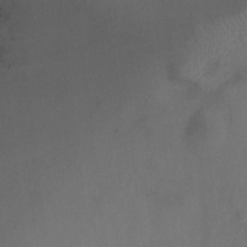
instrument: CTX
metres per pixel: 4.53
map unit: Ht
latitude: -10.6896
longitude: -28.1578
